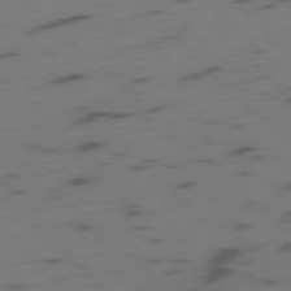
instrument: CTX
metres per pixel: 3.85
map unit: Ap
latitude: -78.5951
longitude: -62.1200
